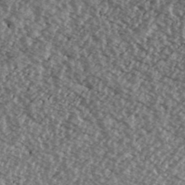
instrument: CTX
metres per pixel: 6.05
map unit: Ave
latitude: 39.5371
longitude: -111.2159
